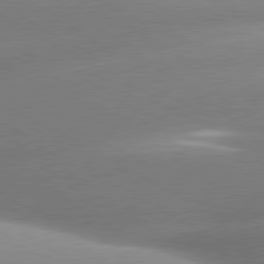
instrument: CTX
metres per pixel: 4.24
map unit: lApd
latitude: 80.0444
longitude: -158.7813
